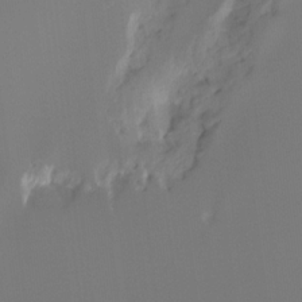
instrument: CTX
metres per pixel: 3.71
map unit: Hto
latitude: -7.5210
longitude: -47.4049
